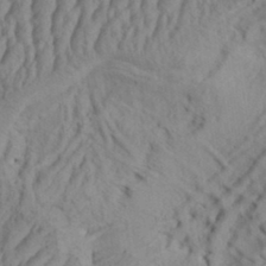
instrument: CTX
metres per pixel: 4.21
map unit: Aa
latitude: 33.9150
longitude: -136.5357
